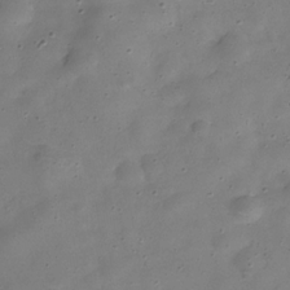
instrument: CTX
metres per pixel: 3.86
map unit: Hve
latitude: -31.0675
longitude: 95.1242
